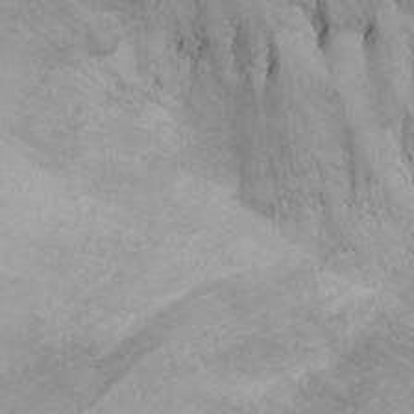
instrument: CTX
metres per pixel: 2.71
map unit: Ht
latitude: 3.8205
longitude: -28.5357
